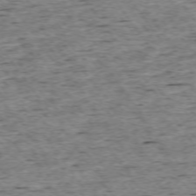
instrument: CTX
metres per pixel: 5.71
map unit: Ap
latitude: -74.3496
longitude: -87.6694
